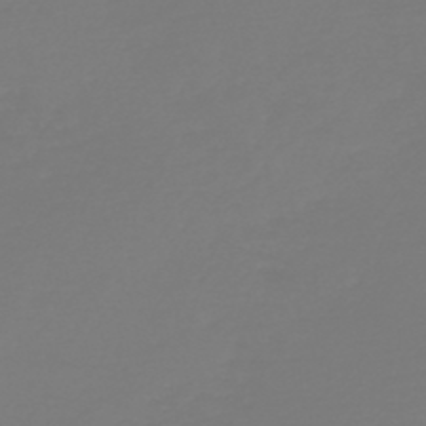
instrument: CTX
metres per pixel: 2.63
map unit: HNb
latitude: -46.4062
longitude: 56.3306
